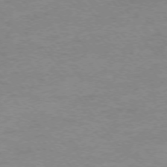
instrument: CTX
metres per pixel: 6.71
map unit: Ap
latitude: -75.7856
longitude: -82.0822
